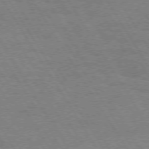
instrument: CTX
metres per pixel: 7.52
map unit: Hpe
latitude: 73.3671
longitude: -129.3482
